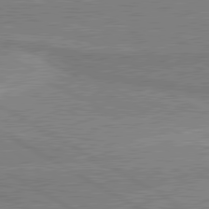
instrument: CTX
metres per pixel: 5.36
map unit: lApd
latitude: 80.6679
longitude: 142.7841
